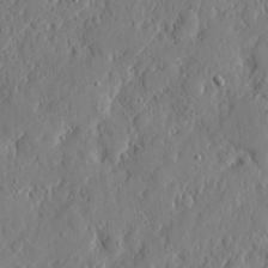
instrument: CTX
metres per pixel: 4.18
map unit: eHh
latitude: 6.3278
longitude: -72.7813
